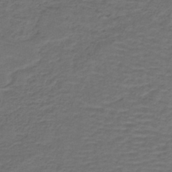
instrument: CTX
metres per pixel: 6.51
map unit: lHb
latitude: -39.2565
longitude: 57.9556
